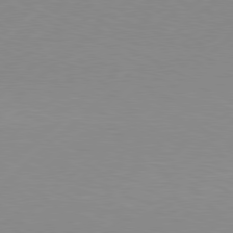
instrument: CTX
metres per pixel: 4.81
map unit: Hpe
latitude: 78.1389
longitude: -131.7450
